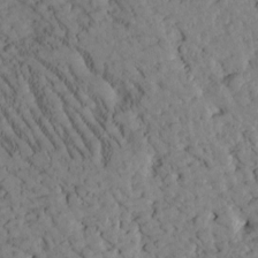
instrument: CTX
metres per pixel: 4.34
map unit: Htu
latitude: -2.4628
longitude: 174.4440
